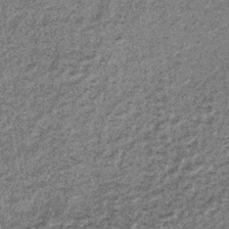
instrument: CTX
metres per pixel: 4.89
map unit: lHb
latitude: -37.2187
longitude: 65.3699
